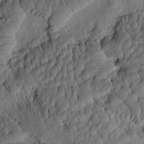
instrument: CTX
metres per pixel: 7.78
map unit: eHh
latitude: -0.9353
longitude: 15.7289
